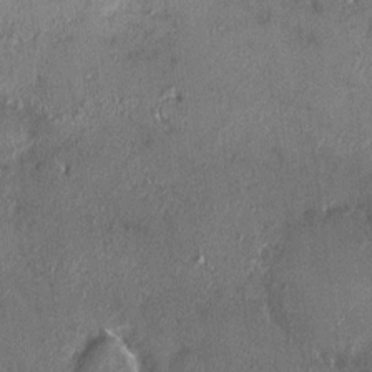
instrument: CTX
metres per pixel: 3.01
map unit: HNhu
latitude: 3.8772
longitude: 6.8975
